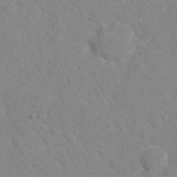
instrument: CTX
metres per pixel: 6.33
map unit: Hto
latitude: 17.5371
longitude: -36.1578
